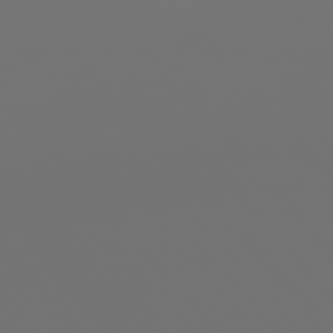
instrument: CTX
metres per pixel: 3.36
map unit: Ap
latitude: -76.0094
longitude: -63.4805
